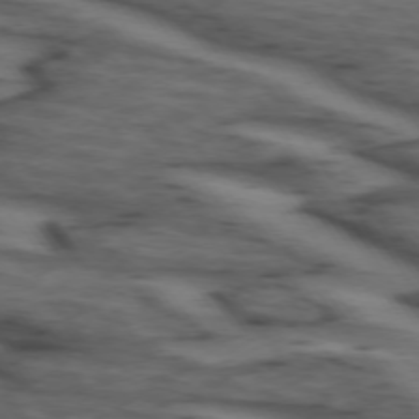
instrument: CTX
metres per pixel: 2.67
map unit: lApd
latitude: 73.9717
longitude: -71.9150
